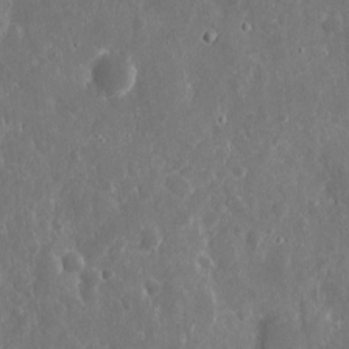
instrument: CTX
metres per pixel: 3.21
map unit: eHh
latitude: 10.0822
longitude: -71.9339
